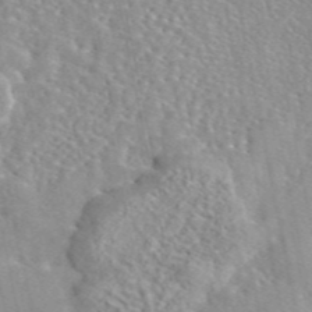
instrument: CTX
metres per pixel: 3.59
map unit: eAb
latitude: 45.7449
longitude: 111.9178
